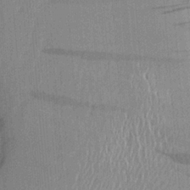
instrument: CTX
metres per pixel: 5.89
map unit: Aa
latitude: 20.8002
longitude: -144.1578
